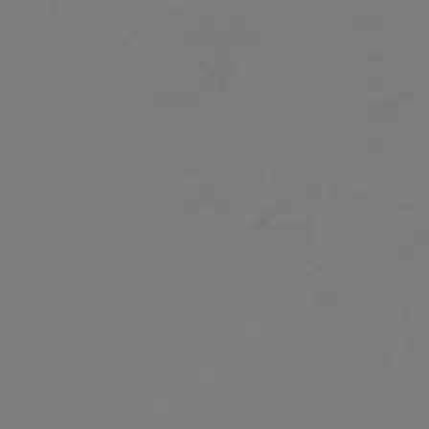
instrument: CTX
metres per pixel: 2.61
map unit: lHb
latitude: -47.5588
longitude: 69.4076
